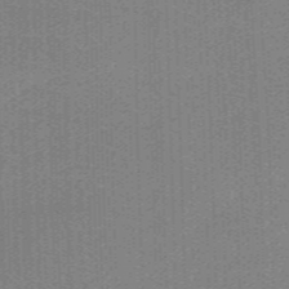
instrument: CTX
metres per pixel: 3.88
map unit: HNb
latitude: -38.3873
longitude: 53.7099
